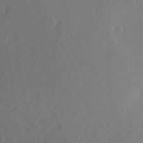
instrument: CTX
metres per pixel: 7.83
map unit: Aa
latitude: 28.2522
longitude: -145.0836
